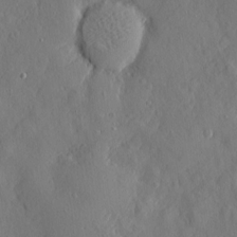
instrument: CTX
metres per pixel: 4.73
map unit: eHh
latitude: 4.4790
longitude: -75.0458
